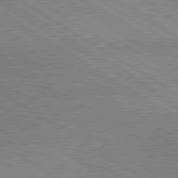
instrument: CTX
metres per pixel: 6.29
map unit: lApd
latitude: 80.2333
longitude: 164.7463
